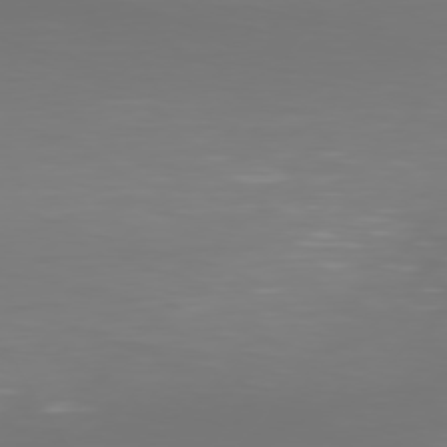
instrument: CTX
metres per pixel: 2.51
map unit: Hpe
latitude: 75.9906
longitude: -128.6679
